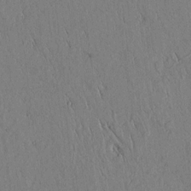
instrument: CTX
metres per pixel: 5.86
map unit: lAvf
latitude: 5.3293
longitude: 159.4265
